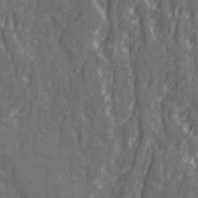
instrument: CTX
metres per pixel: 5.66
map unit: Ave
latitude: 20.3656
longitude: -133.9528
